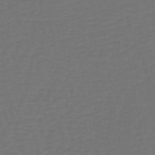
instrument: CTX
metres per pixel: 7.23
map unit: lHb
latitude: -39.1620
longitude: 63.1809
